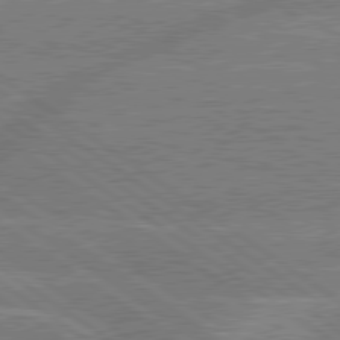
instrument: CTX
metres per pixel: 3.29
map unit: lApd
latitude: 79.6316
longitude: -144.9325
